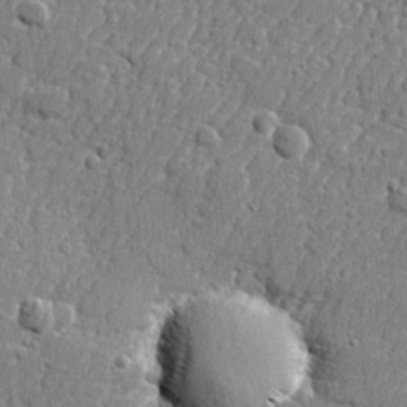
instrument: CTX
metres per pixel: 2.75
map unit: lHvf
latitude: 23.9906
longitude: 141.4265
